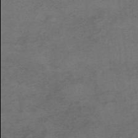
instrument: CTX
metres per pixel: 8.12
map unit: HNb
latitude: -55.7100
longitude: -45.9906
